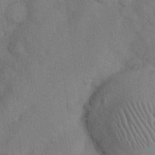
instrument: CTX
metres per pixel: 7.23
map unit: Nhu
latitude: 27.0081
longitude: -70.6112
